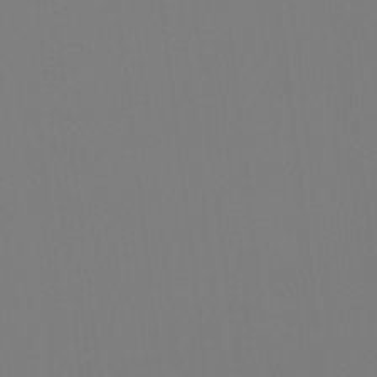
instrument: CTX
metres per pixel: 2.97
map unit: Htu
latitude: -12.9542
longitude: -70.2711
